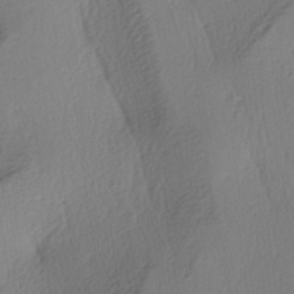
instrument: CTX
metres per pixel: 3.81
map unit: lAa
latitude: -4.0094
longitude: -123.9150
